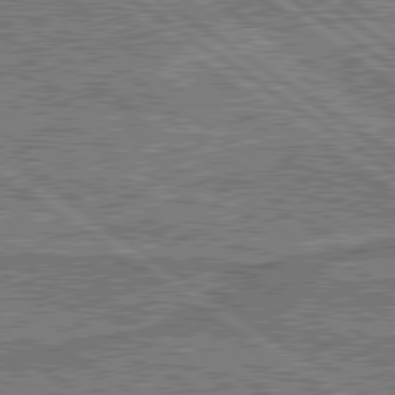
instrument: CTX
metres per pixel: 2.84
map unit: lApd
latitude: 79.9717
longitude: 170.9731
